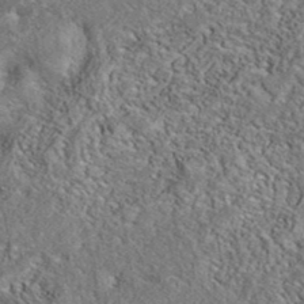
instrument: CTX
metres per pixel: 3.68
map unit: eAb
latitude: 38.5168
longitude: 112.0094
